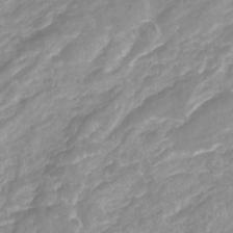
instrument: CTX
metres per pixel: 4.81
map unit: Nhu
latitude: -22.2173
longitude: -56.1010
